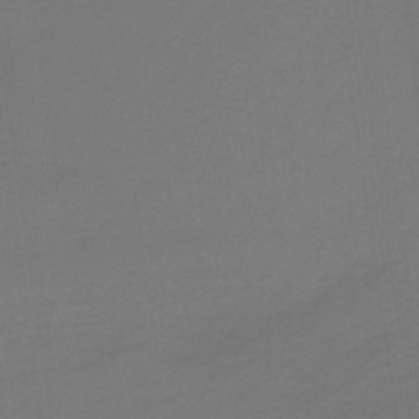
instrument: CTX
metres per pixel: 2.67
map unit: HNb
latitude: -38.0283
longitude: 54.8219
